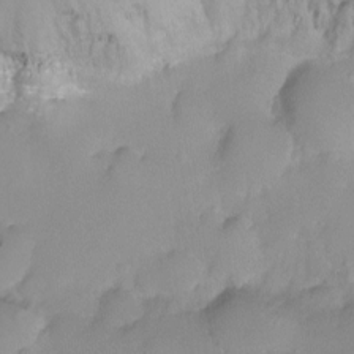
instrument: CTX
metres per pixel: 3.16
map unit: Ht
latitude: -6.6896
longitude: -29.3670
